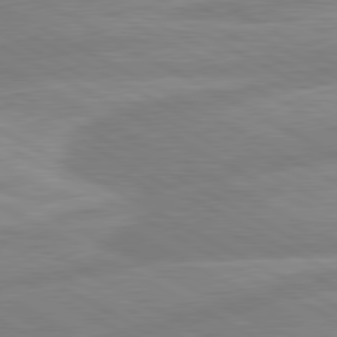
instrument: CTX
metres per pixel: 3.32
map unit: lApd
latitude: 80.8002
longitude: -168.2712
